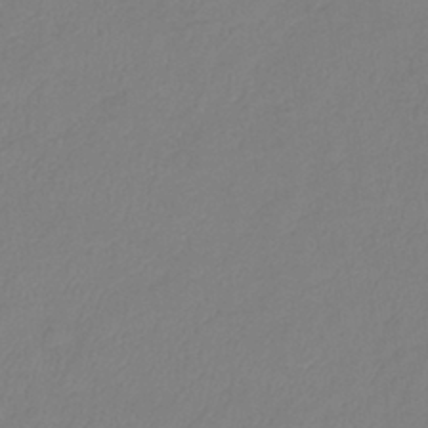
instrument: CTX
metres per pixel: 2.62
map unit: lHb
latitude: -41.9367
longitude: 80.9920
